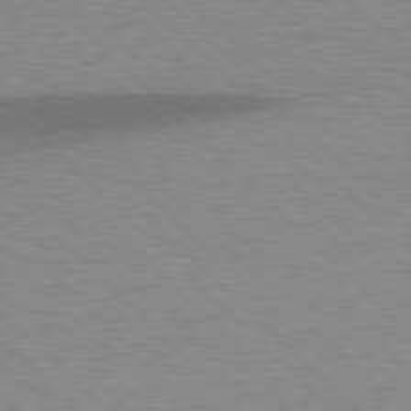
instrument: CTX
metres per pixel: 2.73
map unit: lApd
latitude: 77.7638
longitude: -59.8205
